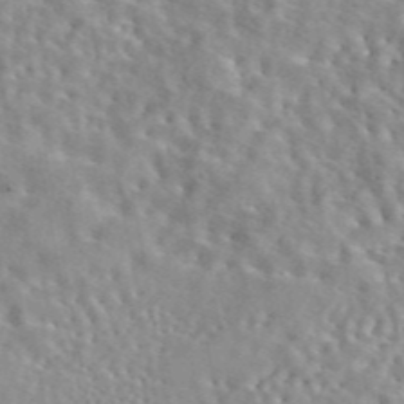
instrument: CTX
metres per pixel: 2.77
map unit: eAb
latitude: 44.3278
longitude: 112.6141
